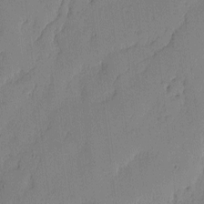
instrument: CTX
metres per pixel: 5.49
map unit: lAvf
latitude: -1.4833
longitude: -105.4616
